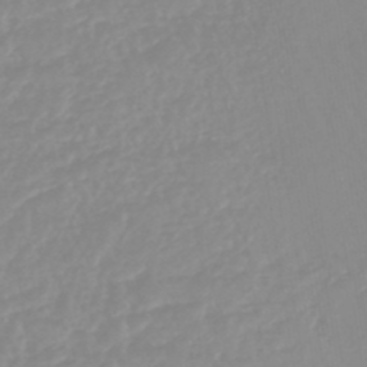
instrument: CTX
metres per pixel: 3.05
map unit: lHb
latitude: -44.1039
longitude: 79.0486
